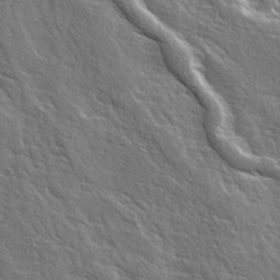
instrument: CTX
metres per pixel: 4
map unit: Ave
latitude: 14.8191
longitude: -132.8191
